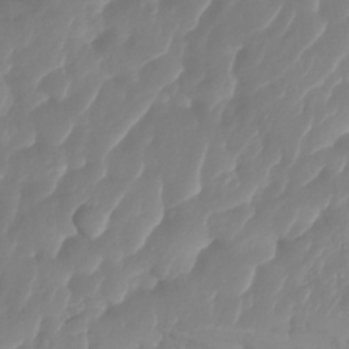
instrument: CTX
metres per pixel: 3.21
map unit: HNhu
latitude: -25.1809
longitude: 50.5385
